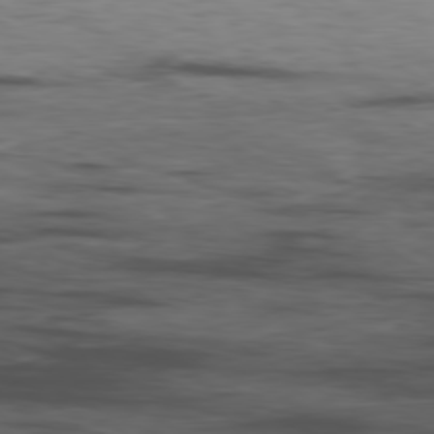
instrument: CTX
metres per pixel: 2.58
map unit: Ap
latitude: -80.0094
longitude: -92.2144
